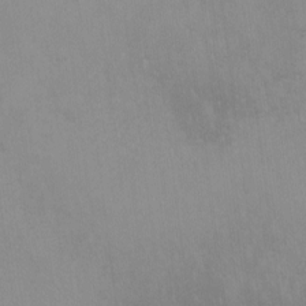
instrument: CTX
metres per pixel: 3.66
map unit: lHvf
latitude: -14.0283
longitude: -104.1011
